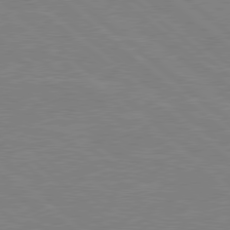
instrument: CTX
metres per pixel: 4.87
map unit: Hpe
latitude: 78.3845
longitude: -123.4615
